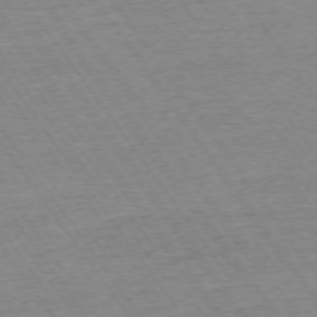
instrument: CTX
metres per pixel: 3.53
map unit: Ap
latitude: -74.8219
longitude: -84.0822
